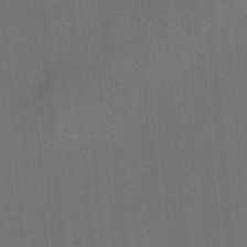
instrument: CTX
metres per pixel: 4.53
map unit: HNhu
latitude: 12.1767
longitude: 10.9731
